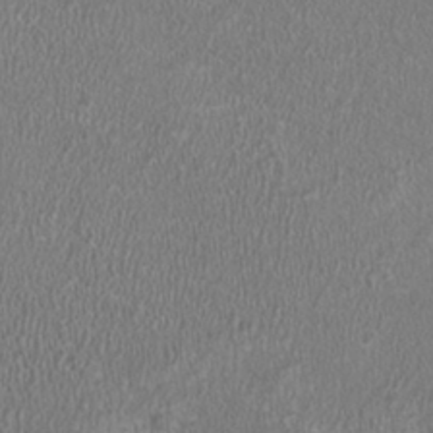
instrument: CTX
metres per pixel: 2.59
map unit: HNhu
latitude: -1.1243
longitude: 0.5952
